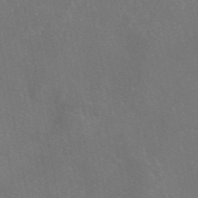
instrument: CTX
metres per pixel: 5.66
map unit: eAb
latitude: 47.0459
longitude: 109.8422
